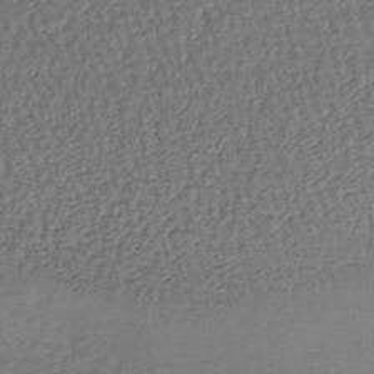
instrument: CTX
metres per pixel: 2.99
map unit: lHb
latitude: -37.5966
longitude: 59.2564
